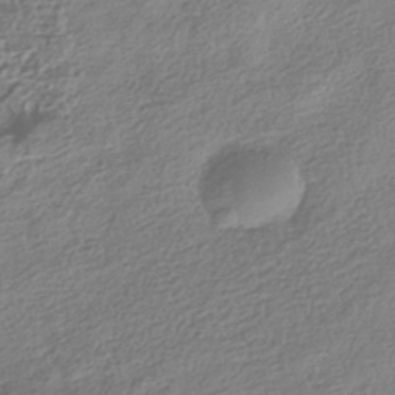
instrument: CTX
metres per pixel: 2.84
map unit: HNhu
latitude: -41.8233
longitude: 99.4643
